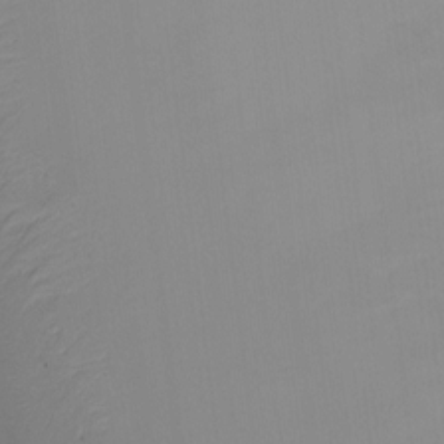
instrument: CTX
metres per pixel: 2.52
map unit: Hto
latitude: -11.4266
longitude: -39.6505
